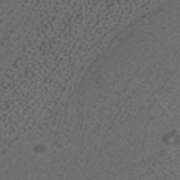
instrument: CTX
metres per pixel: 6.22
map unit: ANa
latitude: 41.4615
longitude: 27.7099
